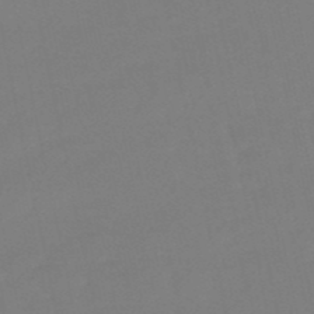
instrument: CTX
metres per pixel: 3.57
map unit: eHb
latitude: -50.1606
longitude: 77.4643
